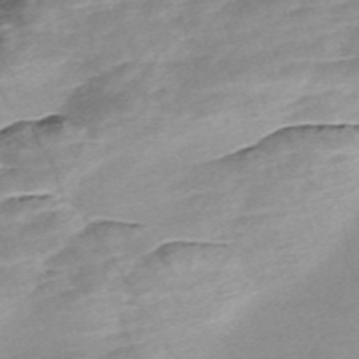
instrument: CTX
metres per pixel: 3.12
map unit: Nve
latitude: -57.6155
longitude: 61.2754
